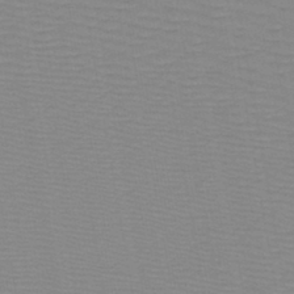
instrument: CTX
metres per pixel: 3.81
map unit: lHb
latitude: -41.0108
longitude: 52.8597
